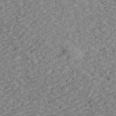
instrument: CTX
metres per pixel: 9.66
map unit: ANa
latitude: 43.0270
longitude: 16.6519
